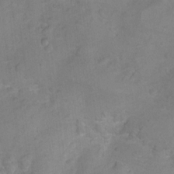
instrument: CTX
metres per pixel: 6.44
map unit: Hto
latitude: 7.0269
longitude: -36.5735
